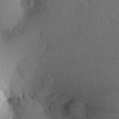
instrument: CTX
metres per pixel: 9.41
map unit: eHh
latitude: -0.8597
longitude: 17.1998
